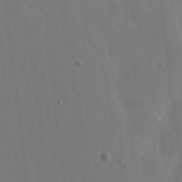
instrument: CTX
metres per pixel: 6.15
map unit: eHh
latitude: 16.0255
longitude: -68.7246
